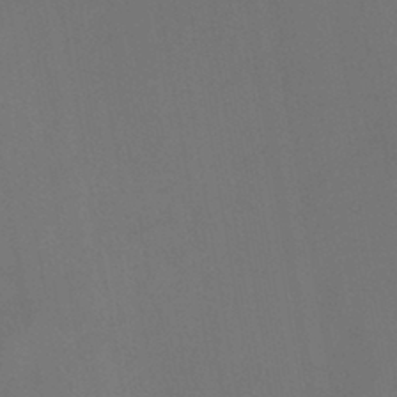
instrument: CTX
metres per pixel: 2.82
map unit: HNb
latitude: -44.1984
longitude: -41.5560
